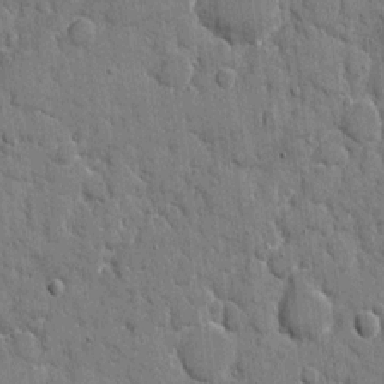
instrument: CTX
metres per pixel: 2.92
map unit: eHh
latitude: 8.9514
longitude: -67.5371
